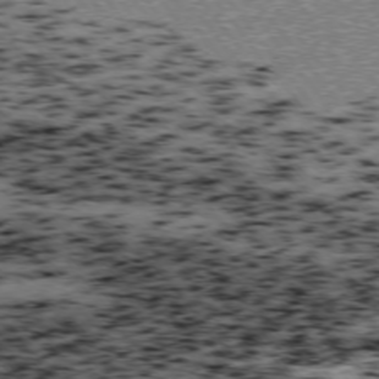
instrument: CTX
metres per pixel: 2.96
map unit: Ap
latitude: -75.9367
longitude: -60.9702
